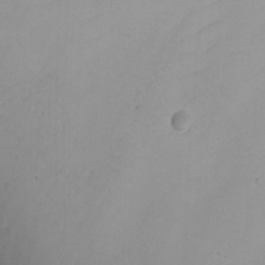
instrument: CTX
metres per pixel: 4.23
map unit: Nhu
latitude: -4.4629
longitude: -90.6113
